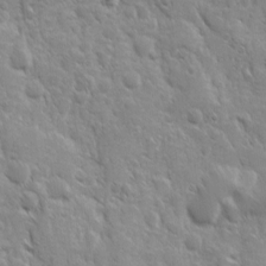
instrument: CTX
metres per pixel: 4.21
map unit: Ave
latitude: 10.2712
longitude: -103.4993
